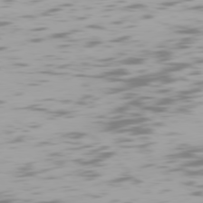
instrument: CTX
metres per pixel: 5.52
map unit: Hpe
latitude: 76.8947
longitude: -170.5168
